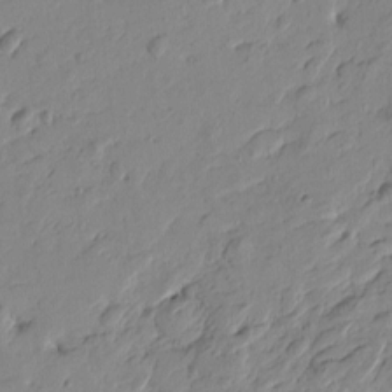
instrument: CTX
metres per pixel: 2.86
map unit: Htu
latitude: -4.2739
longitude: -178.0633
